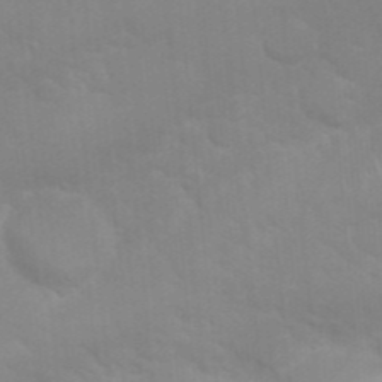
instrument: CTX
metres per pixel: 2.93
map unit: Nhu
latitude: 26.8569
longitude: -61.5182
